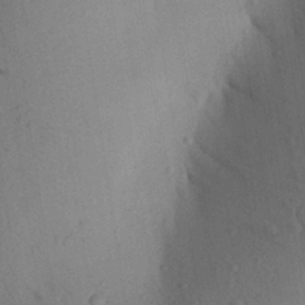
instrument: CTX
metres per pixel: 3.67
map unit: Aa
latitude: 26.9514
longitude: -148.0822
